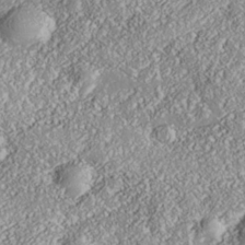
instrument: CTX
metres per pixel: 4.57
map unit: Nhe
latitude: -37.6721
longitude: 138.2551
